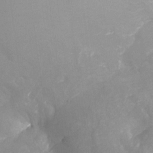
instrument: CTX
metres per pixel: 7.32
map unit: Nhu
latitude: -25.9367
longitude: -57.1025
